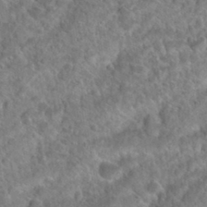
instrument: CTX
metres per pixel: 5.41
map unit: Nhu
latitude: 32.3278
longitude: -51.6316
